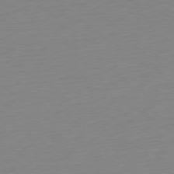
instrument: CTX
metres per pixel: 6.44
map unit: Ap
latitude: -78.8030
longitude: -66.1199
